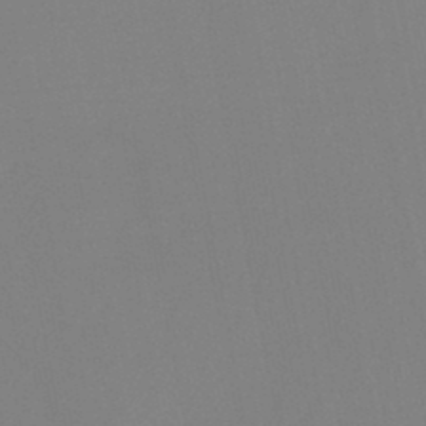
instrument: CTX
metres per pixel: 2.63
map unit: HNb
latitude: -45.7478
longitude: 55.6344
